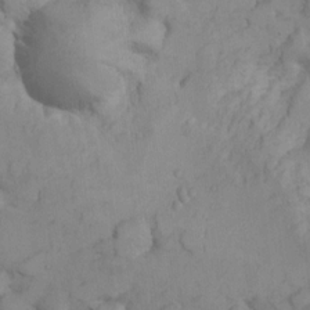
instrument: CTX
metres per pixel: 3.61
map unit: Nhu
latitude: 10.2334
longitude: -27.5560
